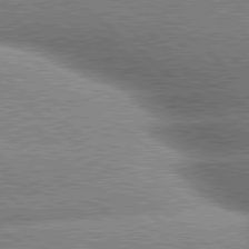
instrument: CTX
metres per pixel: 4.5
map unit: lApd
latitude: 79.9528
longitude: -148.4979
